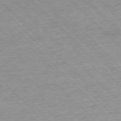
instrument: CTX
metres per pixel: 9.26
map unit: Ap
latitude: -76.8597
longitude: -87.1592
